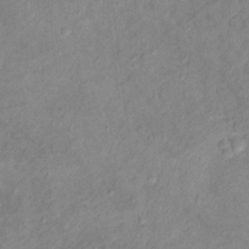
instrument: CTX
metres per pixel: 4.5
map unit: Ht
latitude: 13.4804
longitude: -39.1025
